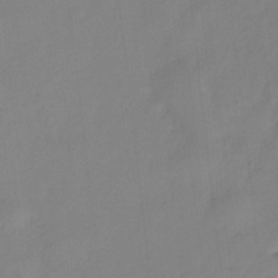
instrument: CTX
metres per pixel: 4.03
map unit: HNhu
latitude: -27.9367
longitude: 74.5385
